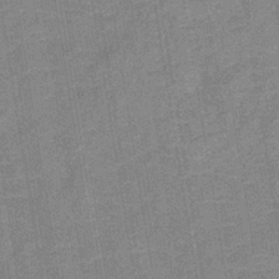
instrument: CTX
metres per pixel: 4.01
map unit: lHb
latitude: -37.1242
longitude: 73.7477
